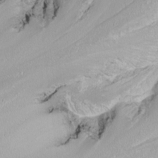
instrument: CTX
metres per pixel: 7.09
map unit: Nhu
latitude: -7.8422
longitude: -71.2348
